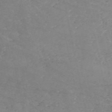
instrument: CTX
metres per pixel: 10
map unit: HNb
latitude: -54.2173
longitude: -38.1956
